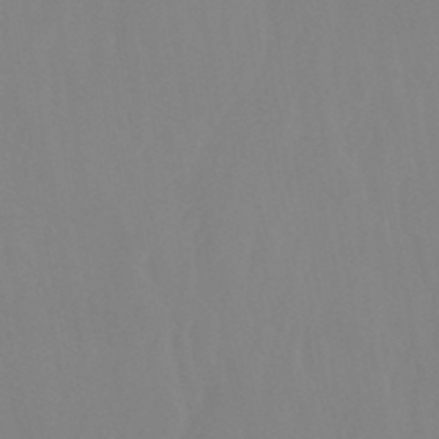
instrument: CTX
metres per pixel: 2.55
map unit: Nhu
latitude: -14.0283
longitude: -56.0444
